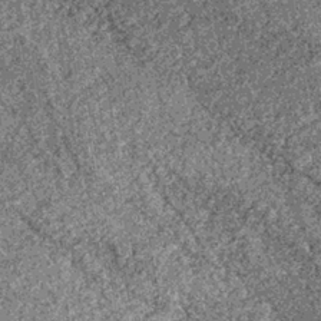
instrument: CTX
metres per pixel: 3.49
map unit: lHb
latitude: -36.4251
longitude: 67.7856
